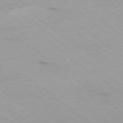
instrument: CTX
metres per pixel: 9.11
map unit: Ap
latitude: -79.1809
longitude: -99.9906
